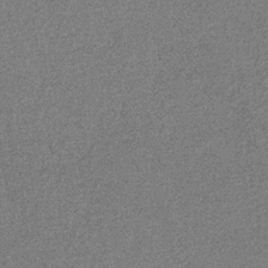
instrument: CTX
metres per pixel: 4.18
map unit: eHb
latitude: -31.5777
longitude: 67.9367
